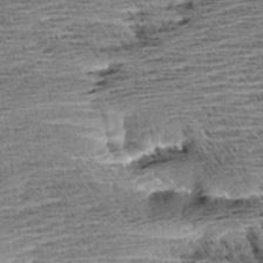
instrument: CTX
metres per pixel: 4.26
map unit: Aa
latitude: 8.0822
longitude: -137.8395
